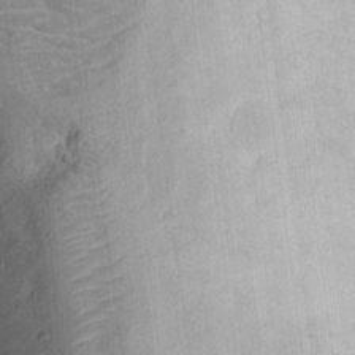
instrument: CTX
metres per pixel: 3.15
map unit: Ht
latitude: 11.4993
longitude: -74.0444
